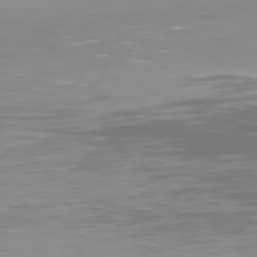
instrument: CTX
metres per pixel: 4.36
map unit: Hpe
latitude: 77.8583
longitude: -124.9324
